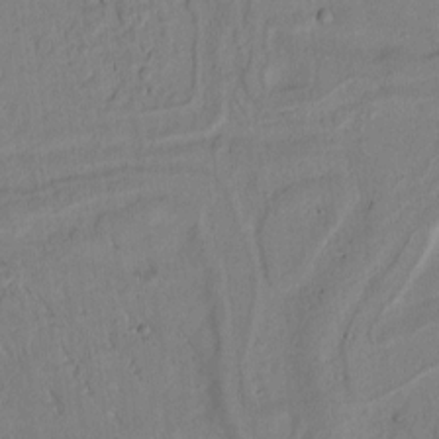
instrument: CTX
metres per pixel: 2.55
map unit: Htu
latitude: -0.6897
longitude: 170.0850
